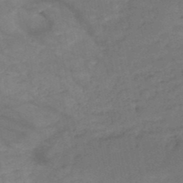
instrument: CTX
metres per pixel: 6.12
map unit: HNb
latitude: -50.8219
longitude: -39.4993
